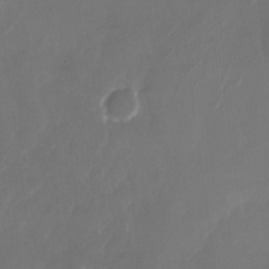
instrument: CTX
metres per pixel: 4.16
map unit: Nhu
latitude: -28.3873
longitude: -71.5371
